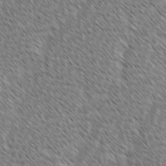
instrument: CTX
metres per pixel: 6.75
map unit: lAvf
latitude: -2.2928
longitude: -114.6679
